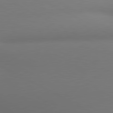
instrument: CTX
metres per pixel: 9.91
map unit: lApd
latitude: 80.8002
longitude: 133.0298
